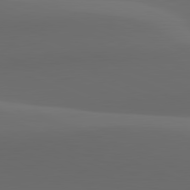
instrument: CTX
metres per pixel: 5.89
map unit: lApd
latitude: 81.9528
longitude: 143.5966
